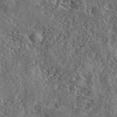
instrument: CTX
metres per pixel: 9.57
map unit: lHvf
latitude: 41.7260
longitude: -89.1215
